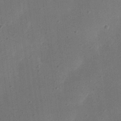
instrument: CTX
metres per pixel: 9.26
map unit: eHh
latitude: 24.0633
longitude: -70.1011
